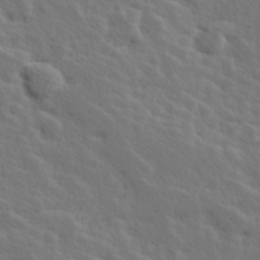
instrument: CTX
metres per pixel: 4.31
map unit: Hve
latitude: 25.5749
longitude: 145.2754
